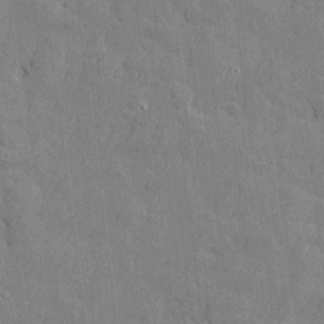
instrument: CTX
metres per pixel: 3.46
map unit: Htu
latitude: -7.2943
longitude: 176.0472
